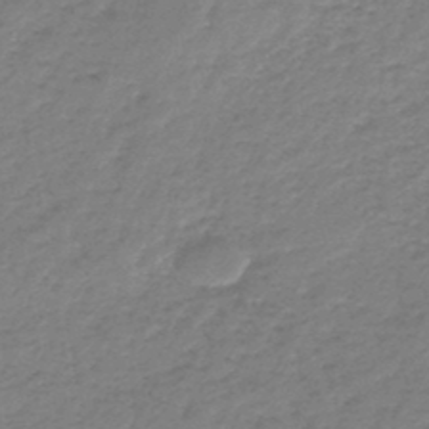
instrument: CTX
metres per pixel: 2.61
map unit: lHb
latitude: -44.6330
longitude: 69.5966
